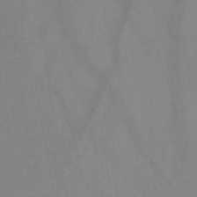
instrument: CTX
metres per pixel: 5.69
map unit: HNb
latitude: -44.4818
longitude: -41.4615
